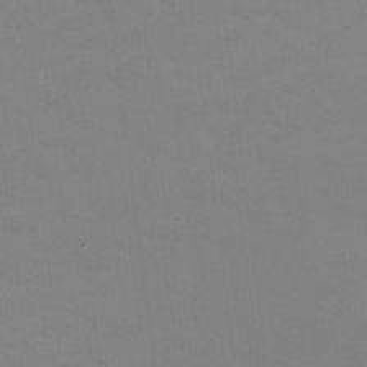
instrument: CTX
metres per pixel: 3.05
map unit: HNhu
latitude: -1.1620
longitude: -4.7624
